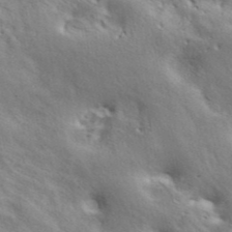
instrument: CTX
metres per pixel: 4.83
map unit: ANa
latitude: 43.0081
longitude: 54.7274
